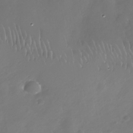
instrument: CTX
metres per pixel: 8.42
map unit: Nhe
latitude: -33.0865
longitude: -88.3657
